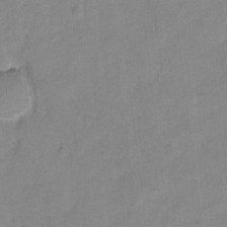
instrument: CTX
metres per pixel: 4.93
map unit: Hto
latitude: 5.6883
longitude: -31.7450
